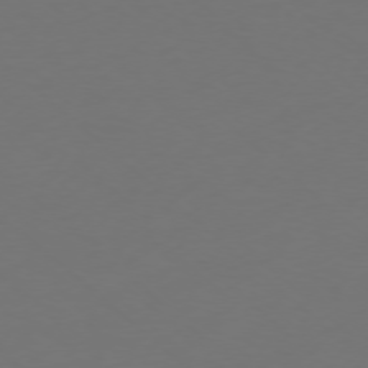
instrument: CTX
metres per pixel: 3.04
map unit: Ap
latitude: -76.5007
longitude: -78.9514
